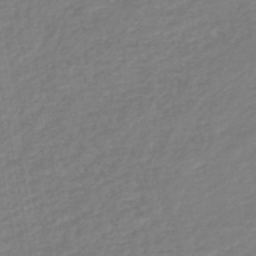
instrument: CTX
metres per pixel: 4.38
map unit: lHb
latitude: -46.2172
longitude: 74.0283
